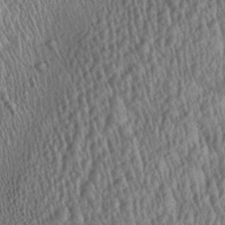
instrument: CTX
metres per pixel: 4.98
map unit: Aa
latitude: 28.2900
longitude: -136.0633
